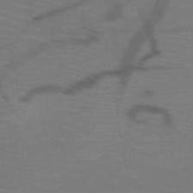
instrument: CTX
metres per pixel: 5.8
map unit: HNb
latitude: -49.8801
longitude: -44.6301
